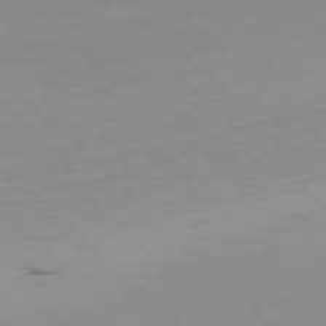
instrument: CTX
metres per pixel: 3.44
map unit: Ap
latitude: -77.4643
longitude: -82.1577
